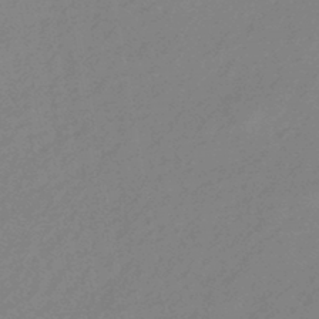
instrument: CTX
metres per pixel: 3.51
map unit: HNhu
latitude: -44.0094
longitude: 89.7099
